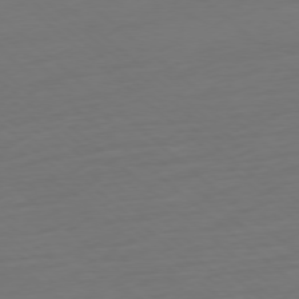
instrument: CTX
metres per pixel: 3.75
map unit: Ap
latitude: -78.1039
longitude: -77.0647
